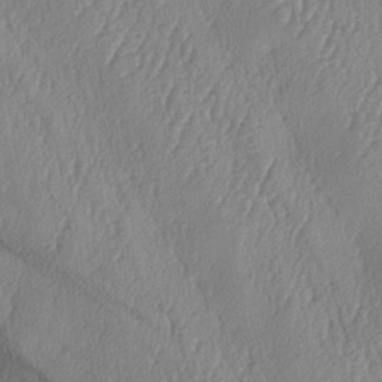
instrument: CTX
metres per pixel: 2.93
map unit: lAa
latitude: -8.0661
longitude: -129.1403
